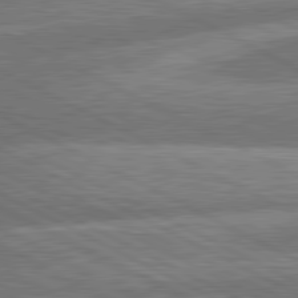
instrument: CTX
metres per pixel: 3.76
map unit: lApd
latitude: 81.1970
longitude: -166.6868
